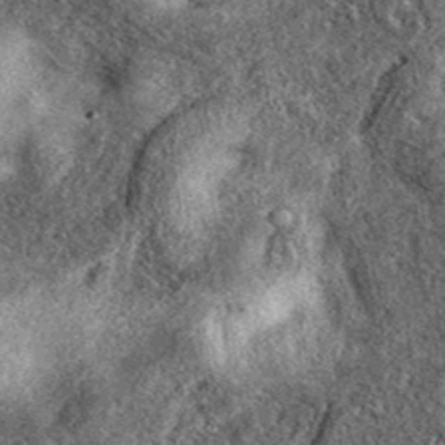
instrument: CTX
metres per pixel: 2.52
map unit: eAb
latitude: 39.1592
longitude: 107.9178
